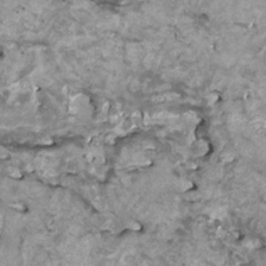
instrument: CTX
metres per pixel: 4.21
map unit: HNhu
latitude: 3.1214
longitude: 3.5966
